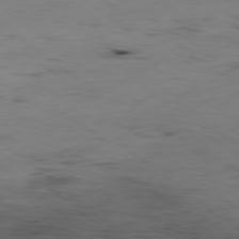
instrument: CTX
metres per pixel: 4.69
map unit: Hpe
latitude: -78.8030
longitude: 16.2929
